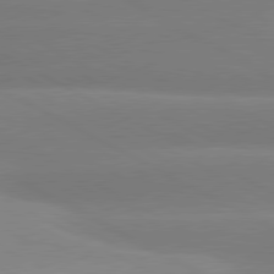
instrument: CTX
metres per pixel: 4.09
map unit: lApd
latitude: 80.5735
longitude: -147.5938
